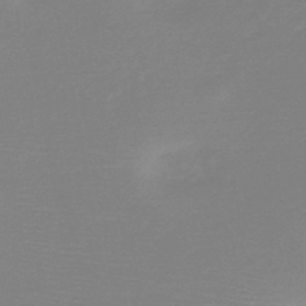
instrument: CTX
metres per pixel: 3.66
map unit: HNb
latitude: -48.7463
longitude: -43.2915
